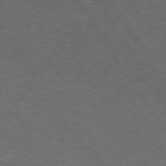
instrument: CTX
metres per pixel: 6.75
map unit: Hpe
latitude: 72.9136
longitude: -124.9891
